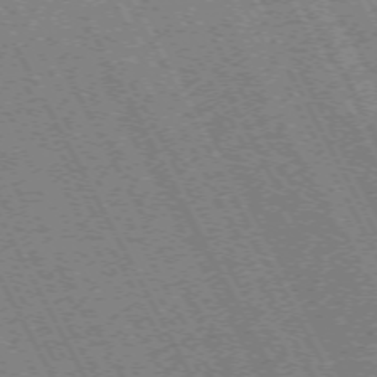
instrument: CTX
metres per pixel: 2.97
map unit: Hpe
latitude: -71.3888
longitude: 9.8800
